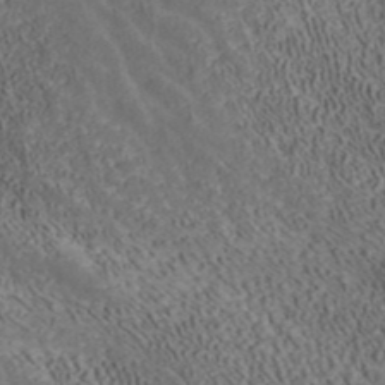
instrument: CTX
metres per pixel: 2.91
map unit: ANa
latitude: 42.7624
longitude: 34.2362
